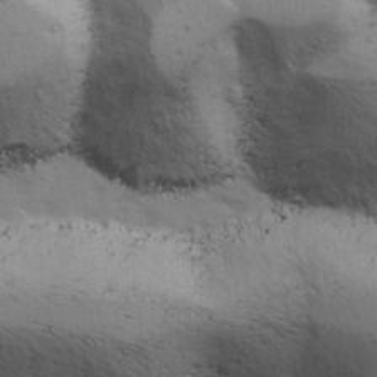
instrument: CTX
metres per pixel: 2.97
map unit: Ave
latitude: 12.9892
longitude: -102.9325
